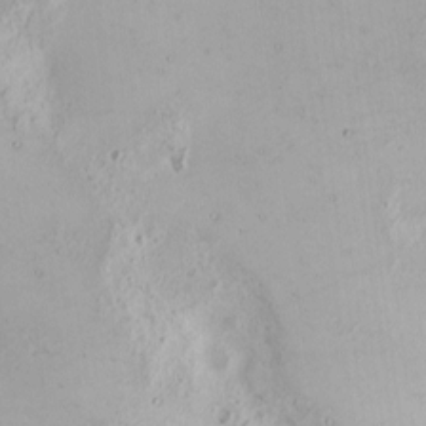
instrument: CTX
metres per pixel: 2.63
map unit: Nhu
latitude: -1.5777
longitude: -73.4616
